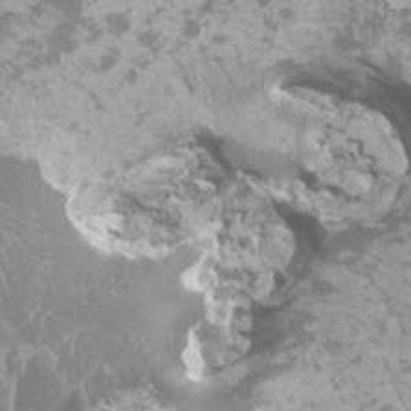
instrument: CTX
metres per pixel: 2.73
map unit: HNhu
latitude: 1.8961
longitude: 6.8408
